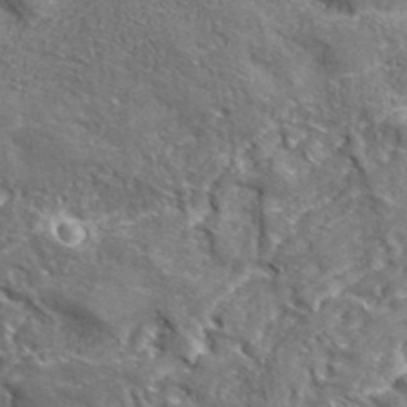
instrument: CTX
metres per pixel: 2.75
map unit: lHvf
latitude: 40.3845
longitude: -87.2537
